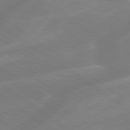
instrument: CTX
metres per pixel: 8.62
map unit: lApd
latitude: 79.2915
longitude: -142.4034
